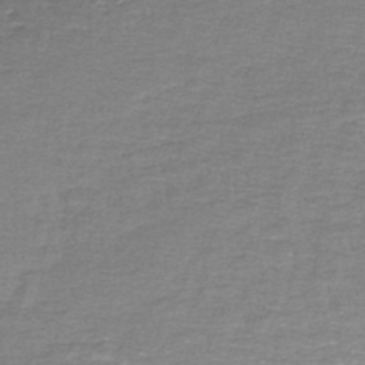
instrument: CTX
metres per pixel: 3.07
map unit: lHb
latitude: -44.4629
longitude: 57.5210
